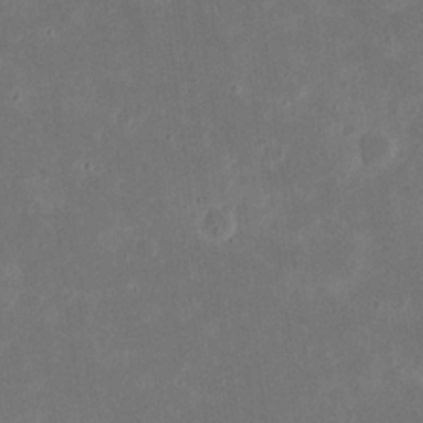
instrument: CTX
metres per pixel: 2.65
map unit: eHh
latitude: 21.0837
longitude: -70.7624
